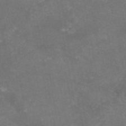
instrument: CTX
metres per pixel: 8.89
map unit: eAb
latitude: 46.5735
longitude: 124.6896
